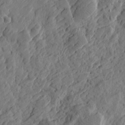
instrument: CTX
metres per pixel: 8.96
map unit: Htu
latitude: -2.6140
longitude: -178.3845
